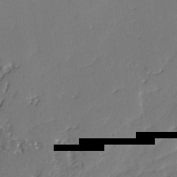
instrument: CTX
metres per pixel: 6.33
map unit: lAvf
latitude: -3.0864
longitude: -107.7639
